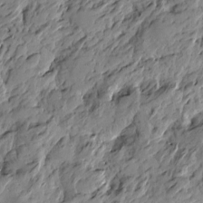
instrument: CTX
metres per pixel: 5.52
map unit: Htu
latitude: -4.1794
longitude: -178.7624
